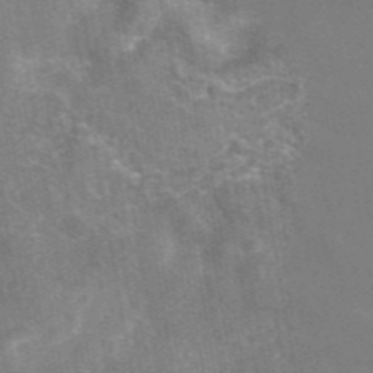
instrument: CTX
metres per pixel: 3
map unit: eAb
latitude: 45.8394
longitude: 121.0864
